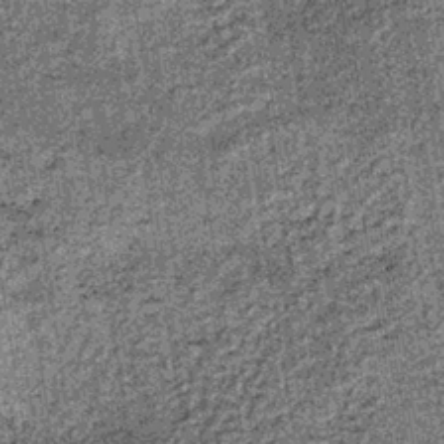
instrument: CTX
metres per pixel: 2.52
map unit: lHb
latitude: -37.8989
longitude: 64.7841
